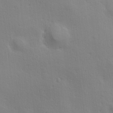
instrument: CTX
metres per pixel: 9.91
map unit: Hve
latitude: 18.6112
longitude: 149.5210
